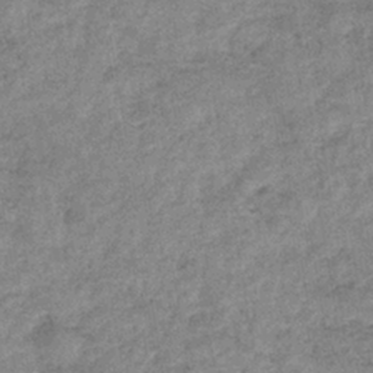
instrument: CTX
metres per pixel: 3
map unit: eHb
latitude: -38.6330
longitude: 80.0094
